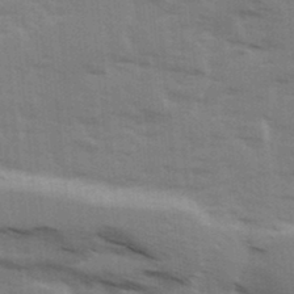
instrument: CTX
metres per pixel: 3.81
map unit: Ave
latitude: 13.6694
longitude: -102.6868
